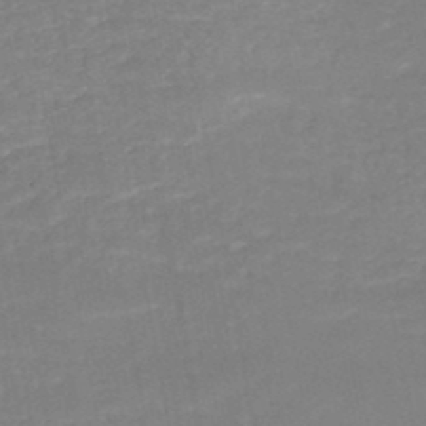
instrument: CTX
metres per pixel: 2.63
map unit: HNb
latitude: -49.7856
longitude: -44.4979
